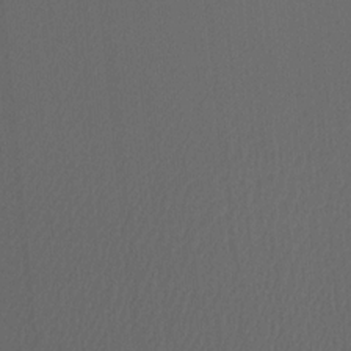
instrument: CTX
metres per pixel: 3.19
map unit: Htu
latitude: -11.4454
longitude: -73.8583
